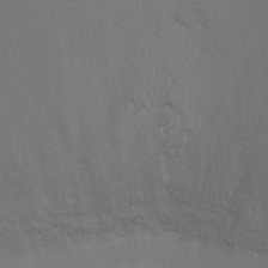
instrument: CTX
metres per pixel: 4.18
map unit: Ht
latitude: -9.8611
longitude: -32.6679
